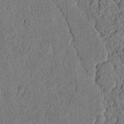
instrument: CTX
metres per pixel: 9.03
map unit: lAvf
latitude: 5.0080
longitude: 158.5195
